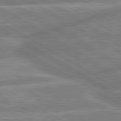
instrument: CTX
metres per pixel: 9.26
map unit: lApd
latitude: 80.4790
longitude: -165.4426
